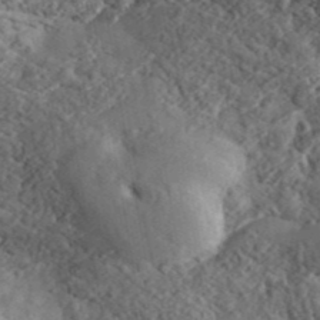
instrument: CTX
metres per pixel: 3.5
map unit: ANa
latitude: 41.4804
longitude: 50.4062
